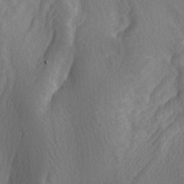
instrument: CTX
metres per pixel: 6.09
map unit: lAa
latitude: -4.5196
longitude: -123.3482
